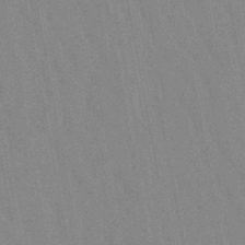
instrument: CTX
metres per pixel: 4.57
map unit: lHb
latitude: -48.5574
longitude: 73.5399
